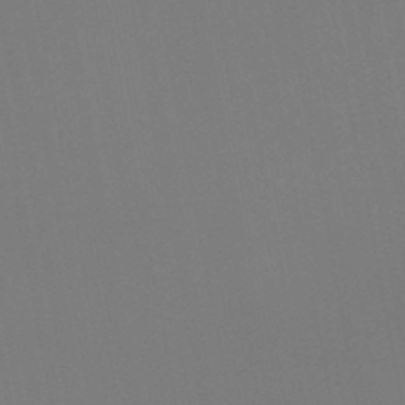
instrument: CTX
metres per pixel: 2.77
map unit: lHb
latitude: -46.5762
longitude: 76.5196
